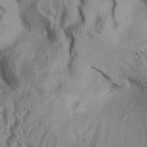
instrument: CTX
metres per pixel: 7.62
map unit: Aa
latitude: 32.7435
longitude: -136.9325
